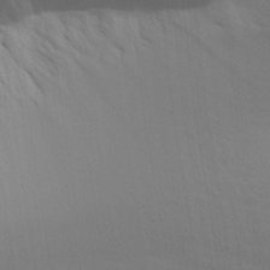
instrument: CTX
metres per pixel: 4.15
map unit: Aa
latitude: 28.4790
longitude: -144.6301
